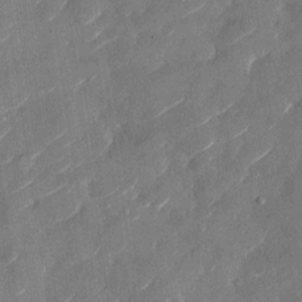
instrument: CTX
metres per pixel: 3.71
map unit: Nhu
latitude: -28.6896
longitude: -72.7813
